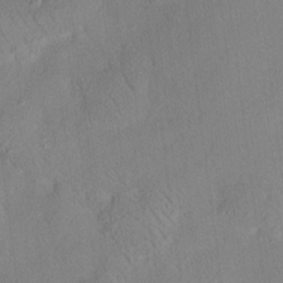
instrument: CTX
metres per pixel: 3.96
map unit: HNhu
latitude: 12.0444
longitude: 9.1242
